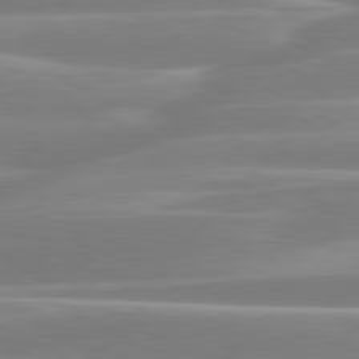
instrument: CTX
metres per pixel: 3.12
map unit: lApd
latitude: 80.6301
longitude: -129.7261
